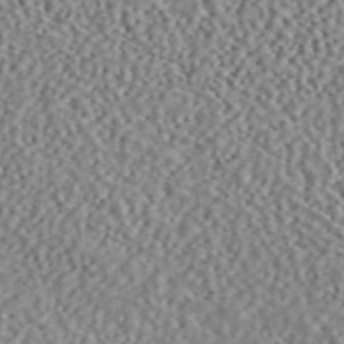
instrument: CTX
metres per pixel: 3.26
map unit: ANa
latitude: 46.2712
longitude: 50.3495
